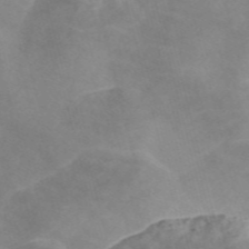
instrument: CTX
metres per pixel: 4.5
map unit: Nve
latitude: -57.8989
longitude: 58.3306
